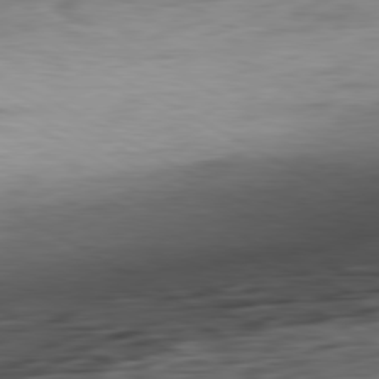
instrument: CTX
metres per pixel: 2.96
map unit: Ap
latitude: -81.0676
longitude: -97.0269
